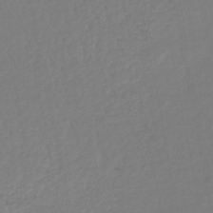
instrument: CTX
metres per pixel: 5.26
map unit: lHb
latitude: -44.6330
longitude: 74.9731
